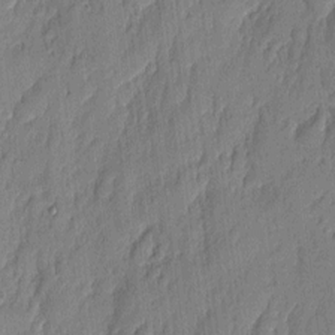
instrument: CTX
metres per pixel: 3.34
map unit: eHh
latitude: 4.8380
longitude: -76.6301
